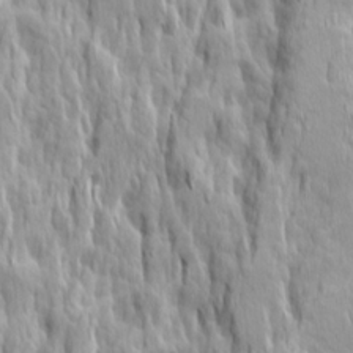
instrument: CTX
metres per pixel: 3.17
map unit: Ave
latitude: 14.8002
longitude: -135.4237
